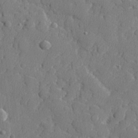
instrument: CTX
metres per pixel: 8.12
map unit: lHvf
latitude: 23.8394
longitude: 141.8233
